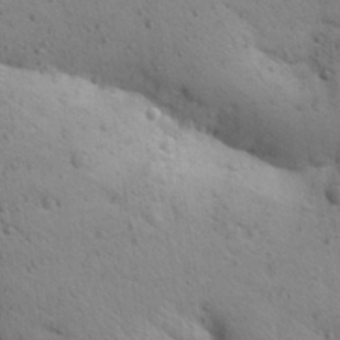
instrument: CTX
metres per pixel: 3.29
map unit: Aa
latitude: 30.8758
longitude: -147.1404
